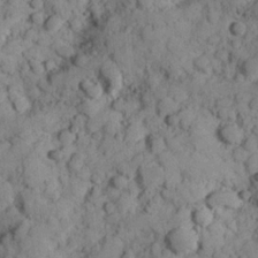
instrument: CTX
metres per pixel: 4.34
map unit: Hve
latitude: 24.8946
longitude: 147.4643
